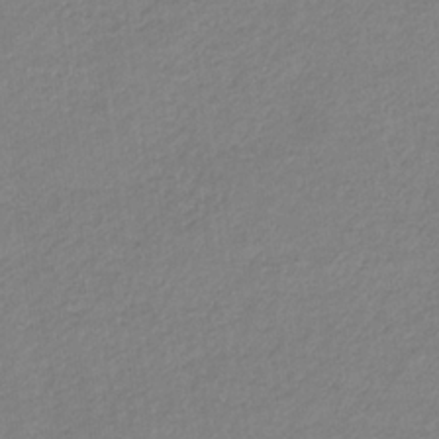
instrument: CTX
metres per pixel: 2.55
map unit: eHb
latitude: -31.6155
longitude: 68.0283
